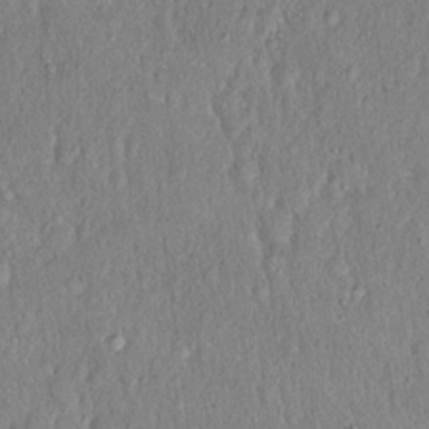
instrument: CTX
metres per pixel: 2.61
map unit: eHh
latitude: 18.6679
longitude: -61.6694
